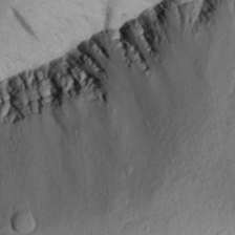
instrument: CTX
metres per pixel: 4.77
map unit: Aa
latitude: 30.5735
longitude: -133.8772
